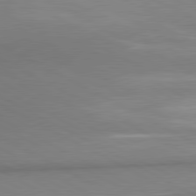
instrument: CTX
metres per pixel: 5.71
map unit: lApd
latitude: 80.7813
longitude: 163.0108
